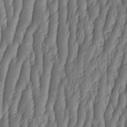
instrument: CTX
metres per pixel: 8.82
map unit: HNhu
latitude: -2.5195
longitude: 13.5588
